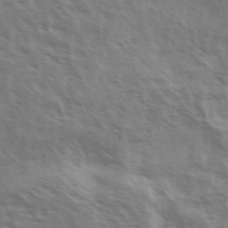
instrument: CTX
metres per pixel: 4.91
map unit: Ave
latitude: 37.3104
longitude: -111.0648
